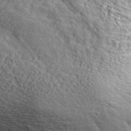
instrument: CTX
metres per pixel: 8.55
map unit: ANa
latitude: 44.1766
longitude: -85.6694
